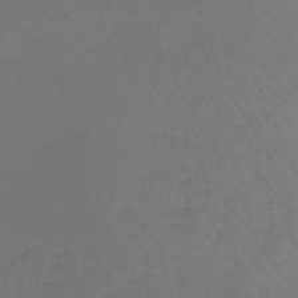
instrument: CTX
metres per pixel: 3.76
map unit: lHb
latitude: -41.8422
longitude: 72.6707
